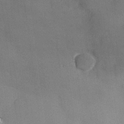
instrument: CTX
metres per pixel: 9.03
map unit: lHvf
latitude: 25.7449
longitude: 141.1053
